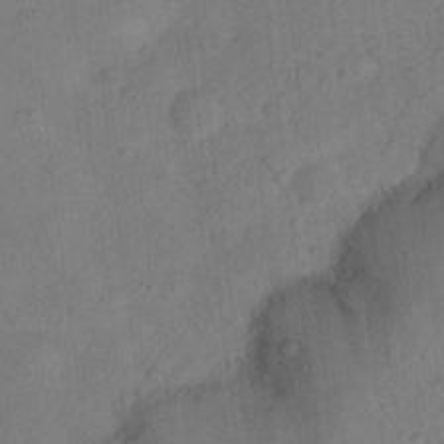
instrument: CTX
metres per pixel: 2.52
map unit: Ht
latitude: 12.2712
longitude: -40.4223
